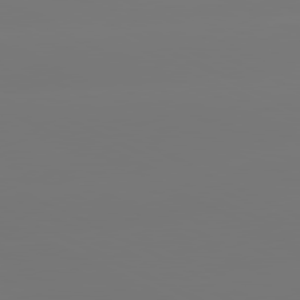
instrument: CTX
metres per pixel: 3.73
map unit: lApd
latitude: 80.8947
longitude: -148.8191
